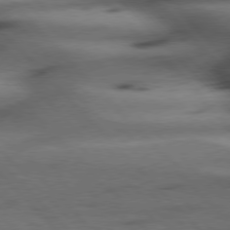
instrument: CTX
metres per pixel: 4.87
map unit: Hpe
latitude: 77.0458
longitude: -154.4034
